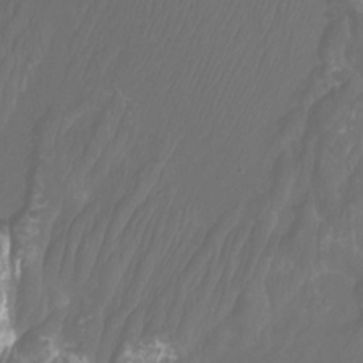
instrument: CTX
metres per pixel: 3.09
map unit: Htu
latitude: -9.9178
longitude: -73.9717
